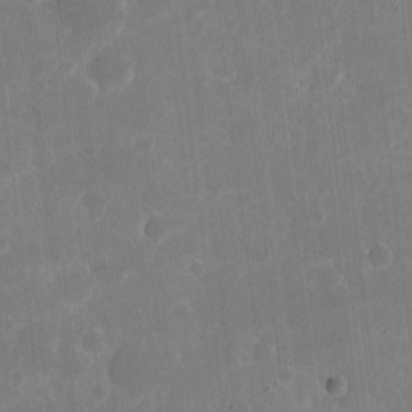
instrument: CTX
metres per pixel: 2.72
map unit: eHh
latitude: 5.4048
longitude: -66.1766
